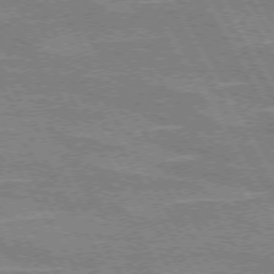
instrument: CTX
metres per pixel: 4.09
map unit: lApd
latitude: 72.6113
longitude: -55.2915
